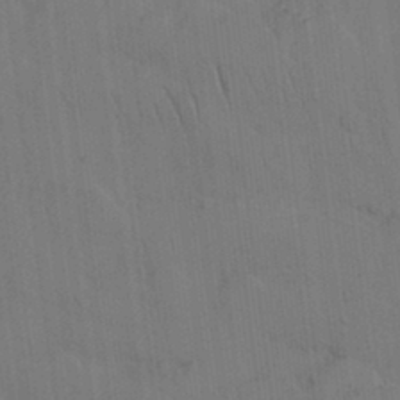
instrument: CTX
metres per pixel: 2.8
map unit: Nhu
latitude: 26.2523
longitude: -70.6301
